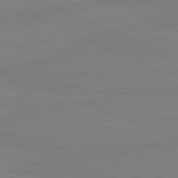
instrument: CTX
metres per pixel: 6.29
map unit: lApd
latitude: 81.4993
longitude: -179.4238
